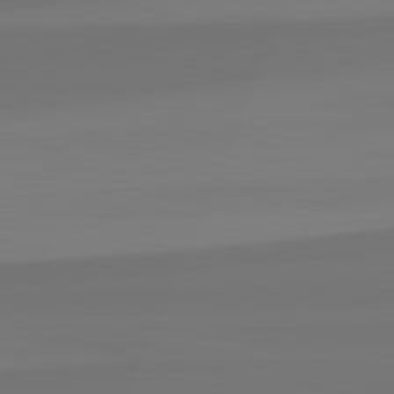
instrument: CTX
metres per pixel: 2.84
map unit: lApd
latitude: 82.2900
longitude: -176.8002
